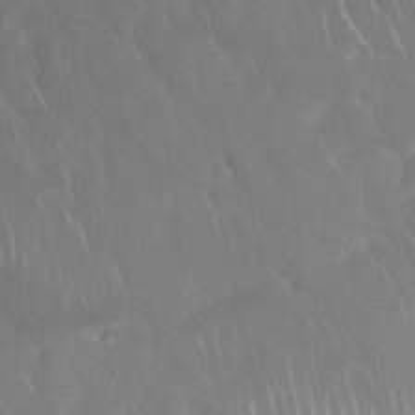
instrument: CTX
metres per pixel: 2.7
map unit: Nhu
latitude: 28.2333
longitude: -63.4427
